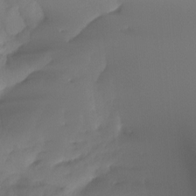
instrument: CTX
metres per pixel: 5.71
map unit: Ht
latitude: -15.1243
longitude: -51.4615
